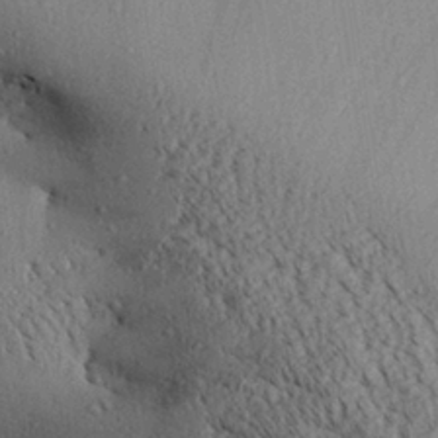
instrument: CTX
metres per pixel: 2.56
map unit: Aa
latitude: 28.7057
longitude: -134.3089
